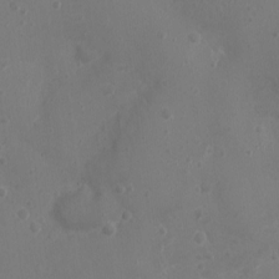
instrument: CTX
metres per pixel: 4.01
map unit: Ht
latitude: -3.6343
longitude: -16.1956
